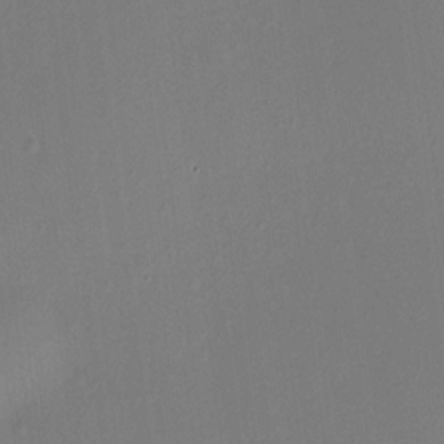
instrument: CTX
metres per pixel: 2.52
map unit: HNhu
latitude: 7.3671
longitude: -0.1389
